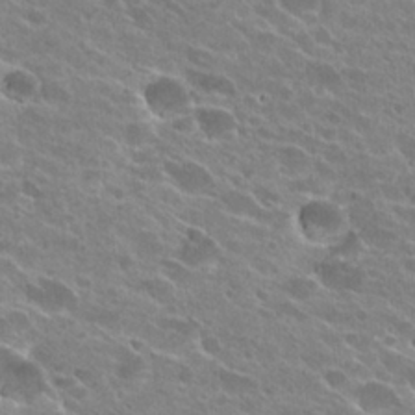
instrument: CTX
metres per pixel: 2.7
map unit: Hto
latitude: 26.0255
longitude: -41.7827
